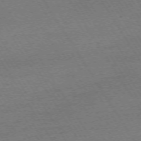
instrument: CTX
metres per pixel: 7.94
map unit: Ap
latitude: -73.6722
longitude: -84.8947
